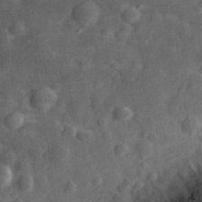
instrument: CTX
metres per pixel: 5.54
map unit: eHh
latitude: 30.6302
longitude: -72.0444
